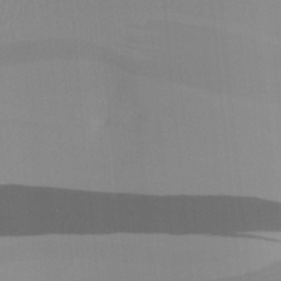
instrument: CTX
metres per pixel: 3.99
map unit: Aa
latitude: 26.9703
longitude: -131.7828
